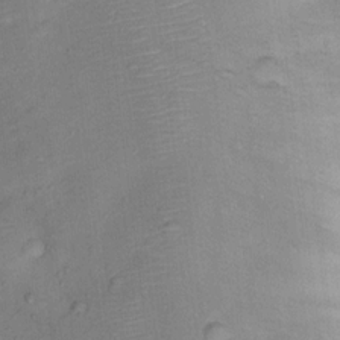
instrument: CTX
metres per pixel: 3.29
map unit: Ht
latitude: 12.8191
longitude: -39.3671
